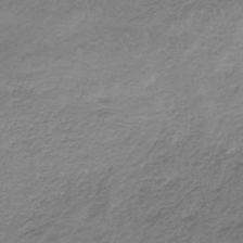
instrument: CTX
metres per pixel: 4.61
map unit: HNb
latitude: -34.6141
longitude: 56.5007
